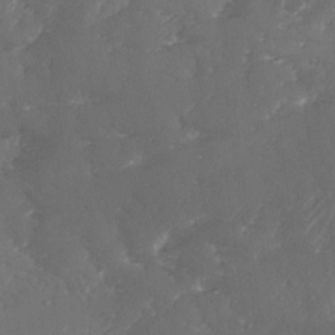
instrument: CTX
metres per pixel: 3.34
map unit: Ave
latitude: 1.7260
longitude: -111.4427
